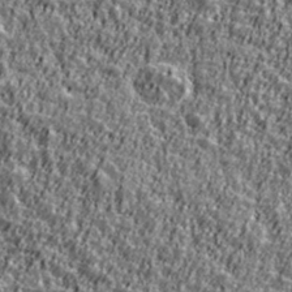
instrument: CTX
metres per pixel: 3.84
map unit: Ave
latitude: 41.9717
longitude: -112.1011
